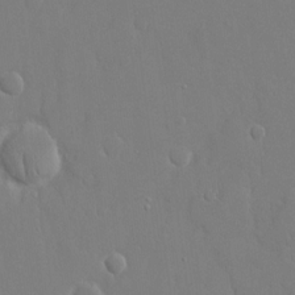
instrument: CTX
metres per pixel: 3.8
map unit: eHh
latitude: 14.7058
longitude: -71.2348
